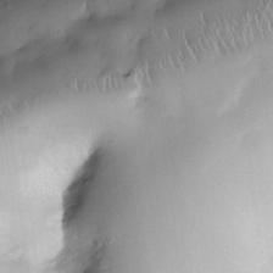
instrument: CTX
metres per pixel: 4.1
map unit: eHh
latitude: -22.9164
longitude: 15.8234
